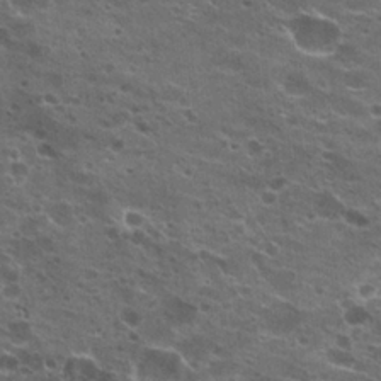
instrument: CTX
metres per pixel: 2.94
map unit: Hto
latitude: 22.3089
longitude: -42.3278
